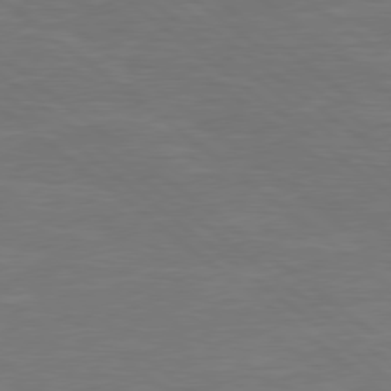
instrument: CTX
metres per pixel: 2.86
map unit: Hpe
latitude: 78.3845
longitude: -126.4979
